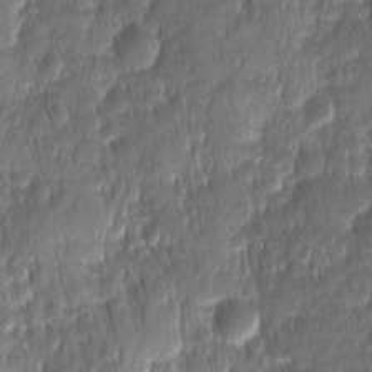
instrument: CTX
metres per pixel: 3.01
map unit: Ave
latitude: -10.8975
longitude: -119.8772
